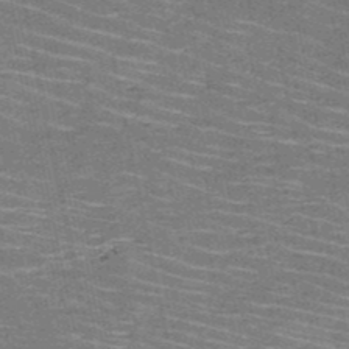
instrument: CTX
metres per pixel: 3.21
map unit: HNb
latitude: -51.1620
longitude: -43.9906
